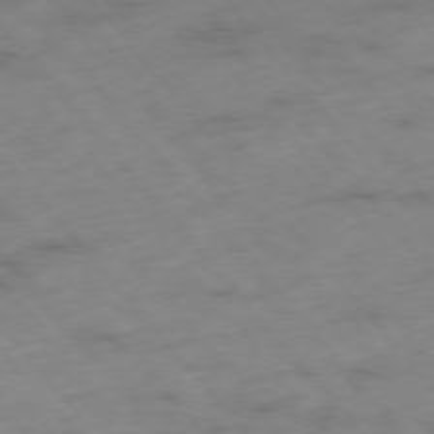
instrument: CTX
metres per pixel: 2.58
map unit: Hpe
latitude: -76.2928
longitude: -18.1766
